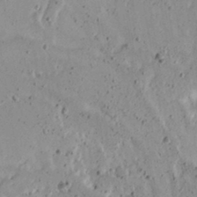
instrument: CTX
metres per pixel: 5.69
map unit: Aa
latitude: 16.8191
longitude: -124.5923
